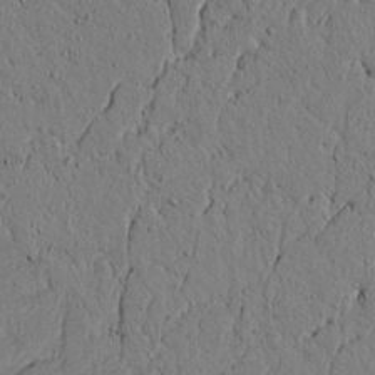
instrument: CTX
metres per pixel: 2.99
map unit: lAvf
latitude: 5.4237
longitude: 165.8423
